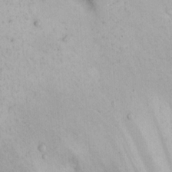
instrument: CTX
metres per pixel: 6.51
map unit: Nhu
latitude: 22.2522
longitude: -66.7246
